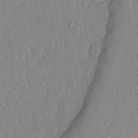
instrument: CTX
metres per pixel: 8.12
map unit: lHvf
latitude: 17.6316
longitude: -115.1970
